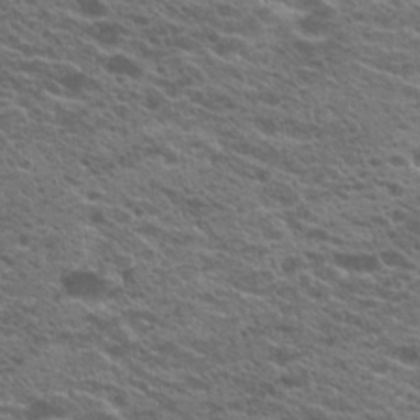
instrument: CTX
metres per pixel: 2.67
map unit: Hto
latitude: 21.3671
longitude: -38.7435
